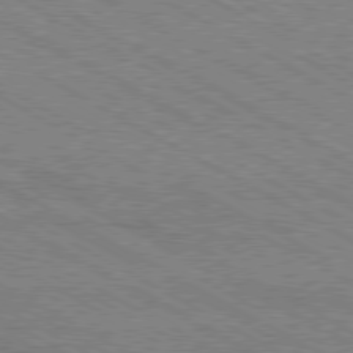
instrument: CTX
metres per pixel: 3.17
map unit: Hpe
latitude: -80.7463
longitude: 20.3495
